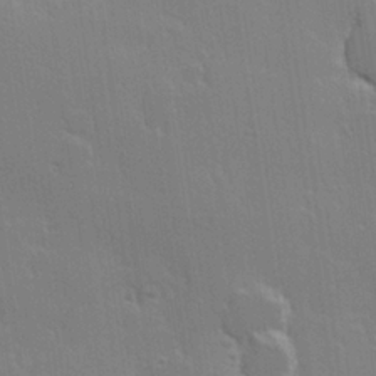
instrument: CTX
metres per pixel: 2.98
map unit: Hve
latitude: 23.2915
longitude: 146.9919
